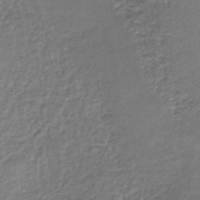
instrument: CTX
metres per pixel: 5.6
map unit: lHb
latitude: -35.5588
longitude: 62.1605
